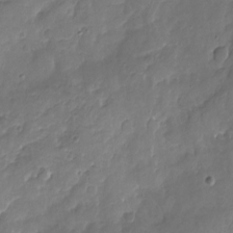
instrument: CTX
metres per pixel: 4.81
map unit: Nhu
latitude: -19.6722
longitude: -57.1214
